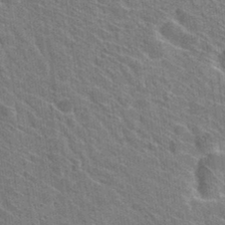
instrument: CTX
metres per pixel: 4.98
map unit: Hto
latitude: 31.5560
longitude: -44.5357
